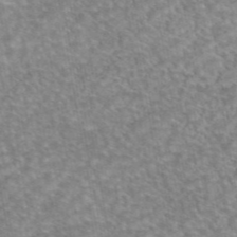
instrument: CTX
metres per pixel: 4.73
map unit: eAb
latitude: 45.4237
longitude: 105.8989
